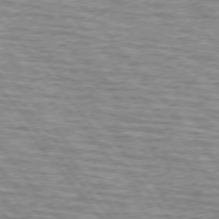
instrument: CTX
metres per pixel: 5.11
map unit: lApd
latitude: 75.2537
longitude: -76.8191
